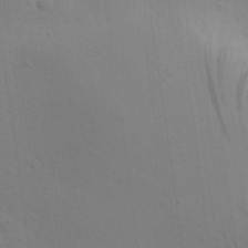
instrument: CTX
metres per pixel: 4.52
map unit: Aa
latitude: 29.0458
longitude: -144.5546
